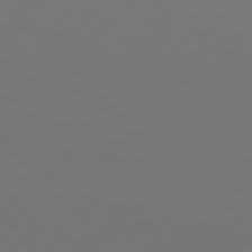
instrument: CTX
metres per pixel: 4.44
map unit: Hpe
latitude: 74.3656
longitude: -130.3657
